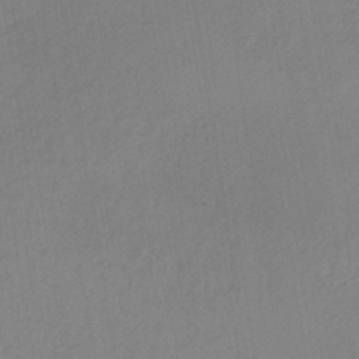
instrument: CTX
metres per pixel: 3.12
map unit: lHb
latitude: -36.6896
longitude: 68.8030
